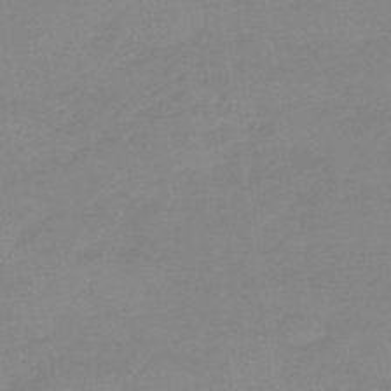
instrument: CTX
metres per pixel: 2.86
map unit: eHb
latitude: -45.0298
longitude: 86.4440
